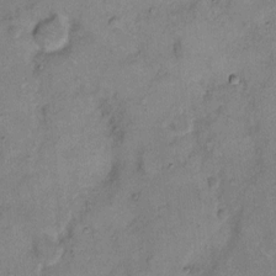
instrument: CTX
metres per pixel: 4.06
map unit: Hto
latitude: 7.8961
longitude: -62.2712
